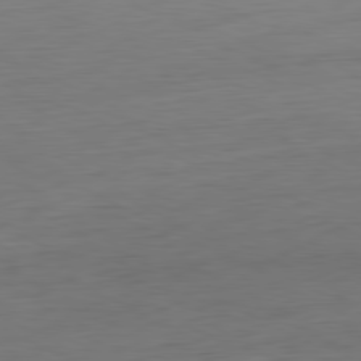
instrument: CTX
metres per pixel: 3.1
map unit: Ap
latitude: -80.8030
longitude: -61.0269
